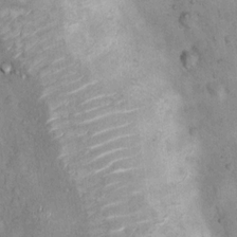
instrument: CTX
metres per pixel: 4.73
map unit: Nhu
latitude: 7.6505
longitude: -23.5938
